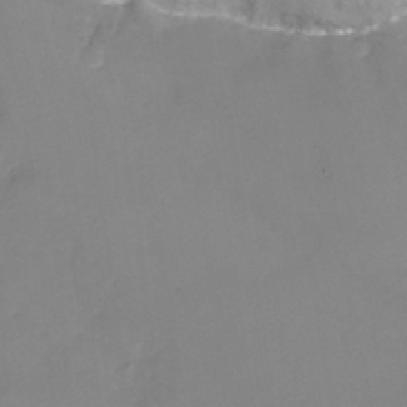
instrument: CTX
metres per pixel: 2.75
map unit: Nhu
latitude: -14.4062
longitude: -63.8395
